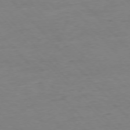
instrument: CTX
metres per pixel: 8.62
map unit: Ap
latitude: -76.8408
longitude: -80.5546
